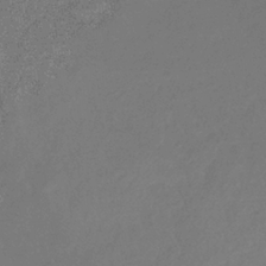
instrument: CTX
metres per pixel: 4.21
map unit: eHb
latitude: -35.0297
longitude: 78.4818
